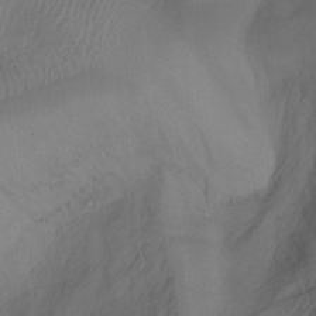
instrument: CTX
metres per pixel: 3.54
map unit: Hto
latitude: -7.7288
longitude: -50.6301
